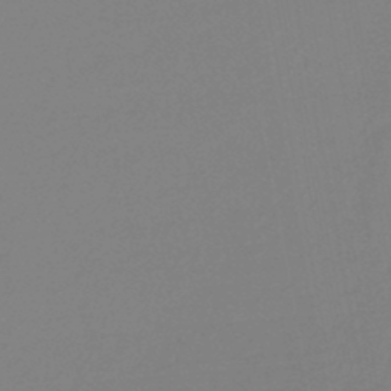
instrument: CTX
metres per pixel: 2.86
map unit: eHb
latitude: -44.7841
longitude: 88.3495
